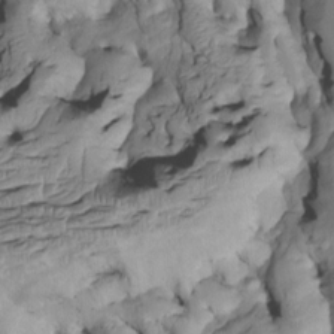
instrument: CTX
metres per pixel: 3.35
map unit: Htu
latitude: -6.3684
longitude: 154.5573
